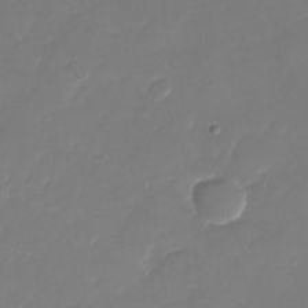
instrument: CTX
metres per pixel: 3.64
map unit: Nhu
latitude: -28.5574
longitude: -66.2522
